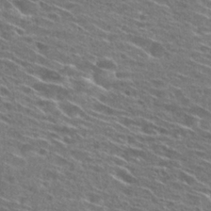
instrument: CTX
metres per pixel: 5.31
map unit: Hto
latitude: 26.9514
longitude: -46.0255
